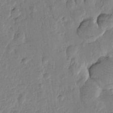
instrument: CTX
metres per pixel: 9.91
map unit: Htu
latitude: -0.5763
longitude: -176.7435
